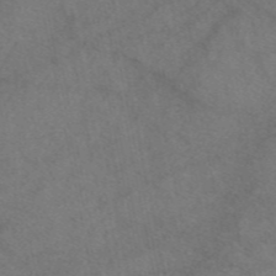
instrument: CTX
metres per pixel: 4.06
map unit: eAb
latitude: 47.9150
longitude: 110.1416
